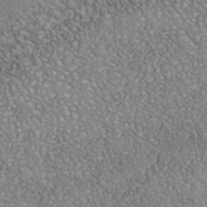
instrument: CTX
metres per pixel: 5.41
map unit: Nhu
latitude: -40.3117
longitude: -81.3293
